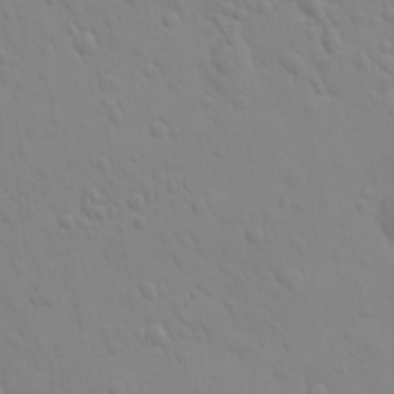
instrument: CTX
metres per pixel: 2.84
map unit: eHh
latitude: 24.9891
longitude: -65.7827
